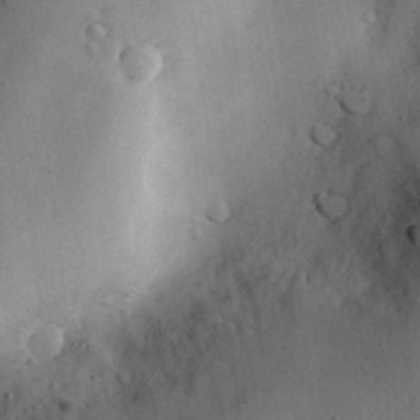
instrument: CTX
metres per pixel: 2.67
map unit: Nve
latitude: -7.8233
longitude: 174.8219
